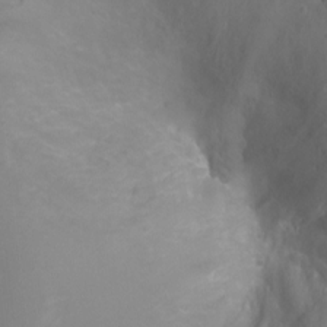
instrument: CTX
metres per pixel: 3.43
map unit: Ht
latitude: -1.1243
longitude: -33.7072
